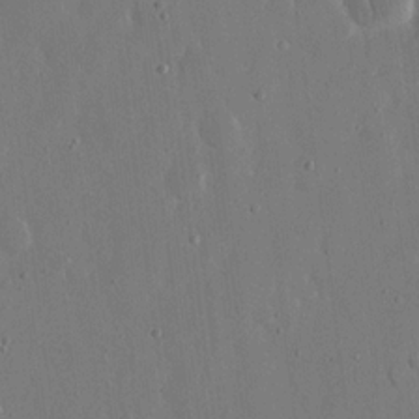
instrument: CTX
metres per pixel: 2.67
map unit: eHh
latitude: 15.8962
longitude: -71.0836
